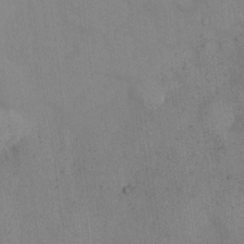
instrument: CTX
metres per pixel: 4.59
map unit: Hto
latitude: 12.3467
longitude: -61.1403
